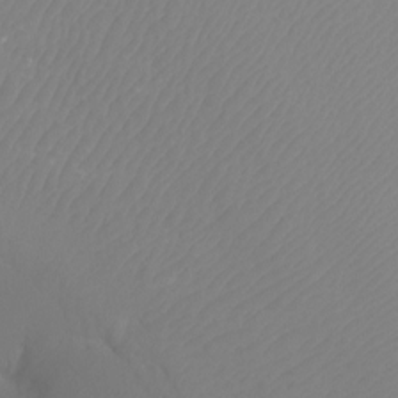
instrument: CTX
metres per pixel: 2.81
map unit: Ht
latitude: -4.5573
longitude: -26.9136
